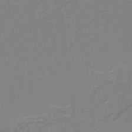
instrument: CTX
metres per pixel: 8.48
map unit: HNb
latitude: -40.5196
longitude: 51.1431
